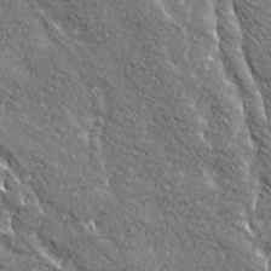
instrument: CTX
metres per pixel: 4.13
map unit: Ave
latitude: 20.4601
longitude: -135.3292
